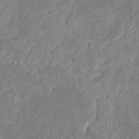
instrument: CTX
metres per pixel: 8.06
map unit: eHh
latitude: 9.2726
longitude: -72.0822
